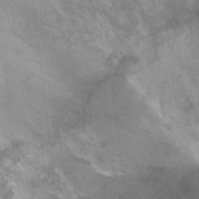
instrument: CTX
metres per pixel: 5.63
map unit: Ht
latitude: -6.1983
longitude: -36.7624
